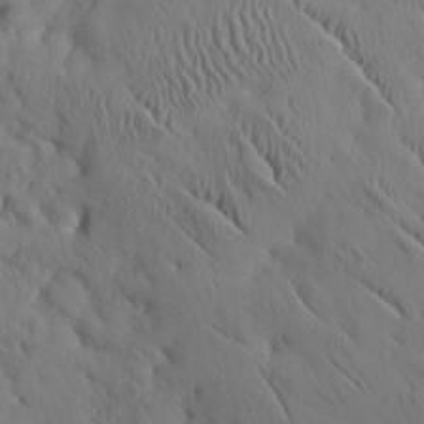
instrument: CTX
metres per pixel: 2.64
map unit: Nhu
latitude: 27.5371
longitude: -72.0633
